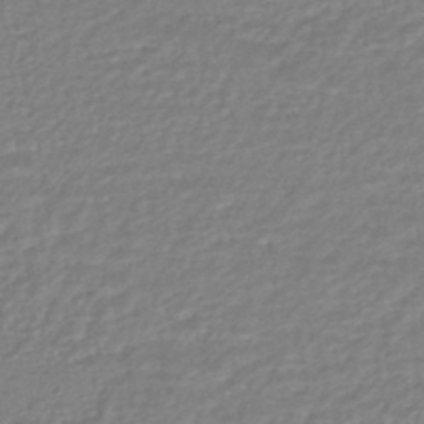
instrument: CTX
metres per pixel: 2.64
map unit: HNhu
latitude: -46.2739
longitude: 98.2172
